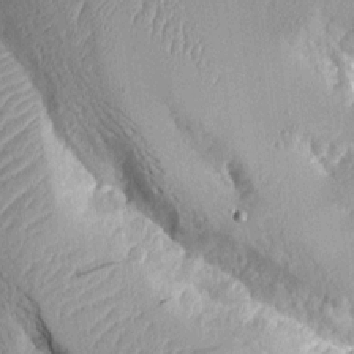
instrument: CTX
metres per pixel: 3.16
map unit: Aa
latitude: 9.4993
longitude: -127.6127
